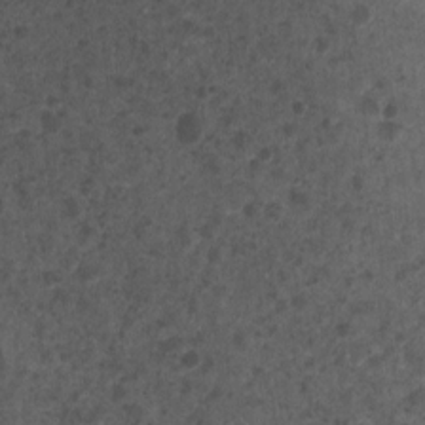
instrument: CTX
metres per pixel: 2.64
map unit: Nhu
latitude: 4.0255
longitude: -16.0822
